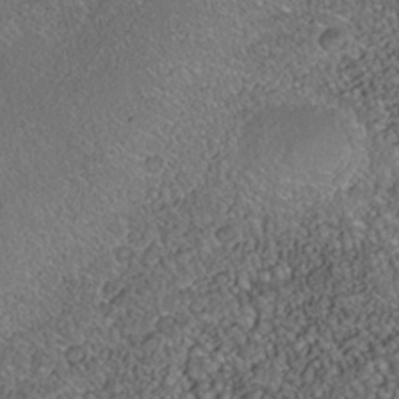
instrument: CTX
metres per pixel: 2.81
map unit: Nhe
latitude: -39.7478
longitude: -117.6505
